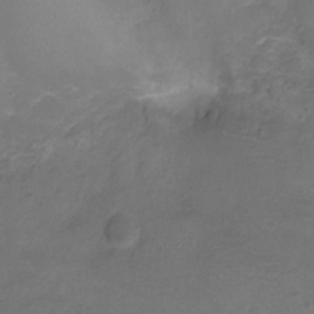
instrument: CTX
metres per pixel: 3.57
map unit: Ht
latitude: -9.2943
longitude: -20.0822
